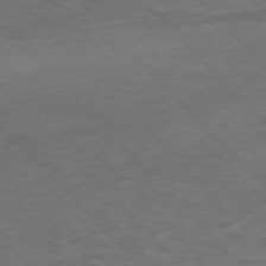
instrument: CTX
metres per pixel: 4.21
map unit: Hpe
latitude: -77.4643
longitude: 14.2362
